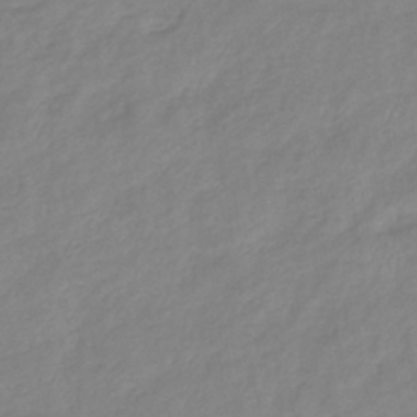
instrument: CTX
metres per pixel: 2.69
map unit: eHb
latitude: -40.9730
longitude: 80.9731
